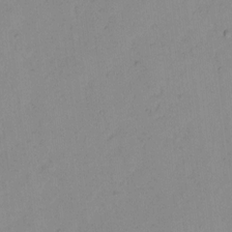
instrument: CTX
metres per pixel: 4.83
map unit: Hto
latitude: 7.9717
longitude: -59.4993
